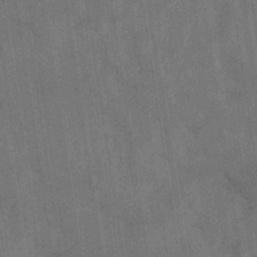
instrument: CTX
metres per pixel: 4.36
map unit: eHb
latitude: -34.3117
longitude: 73.7288
